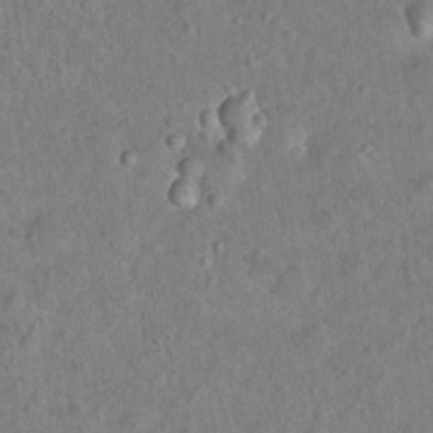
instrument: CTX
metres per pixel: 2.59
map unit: Hto
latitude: 16.1767
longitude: -35.3859
